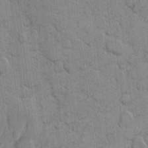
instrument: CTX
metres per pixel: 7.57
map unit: eHh
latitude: 9.8772
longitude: -65.1403
